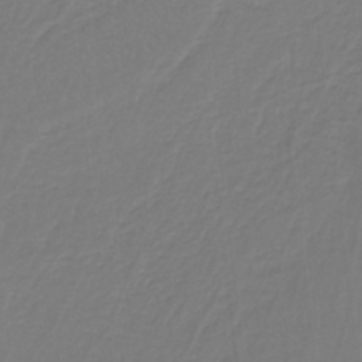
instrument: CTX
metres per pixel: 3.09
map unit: HNb
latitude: -37.6155
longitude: 55.7289
